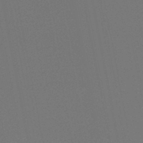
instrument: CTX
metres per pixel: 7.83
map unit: lHb
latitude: -47.6722
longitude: 69.0297
